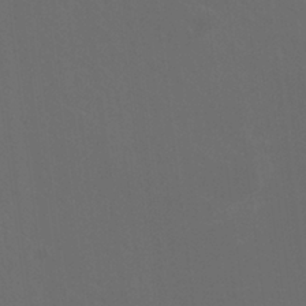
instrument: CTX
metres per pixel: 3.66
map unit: HNhu
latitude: 1.0647
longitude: -1.5371
